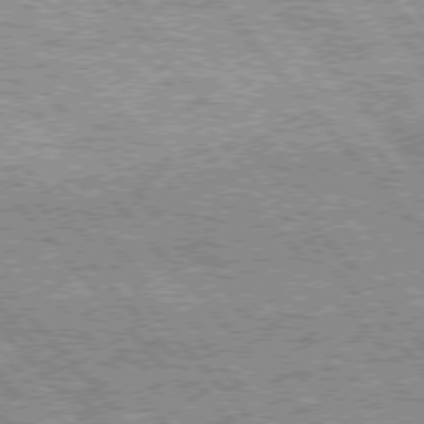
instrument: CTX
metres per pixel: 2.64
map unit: Hpe
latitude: 75.5938
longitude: -126.1389
